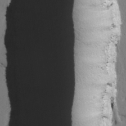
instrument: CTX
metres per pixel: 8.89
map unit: lAvf
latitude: 26.5168
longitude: -110.8380
